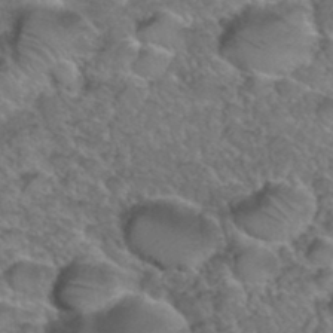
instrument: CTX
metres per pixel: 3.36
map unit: Hto
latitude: 36.1767
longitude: -48.1767
